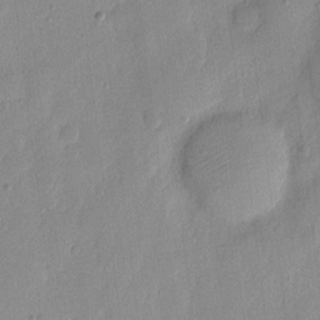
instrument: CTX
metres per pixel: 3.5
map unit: eHh
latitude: 6.0633
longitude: -72.3657
